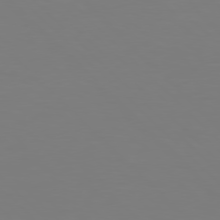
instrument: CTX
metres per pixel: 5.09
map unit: Hpe
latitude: 77.0458
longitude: -132.4034
